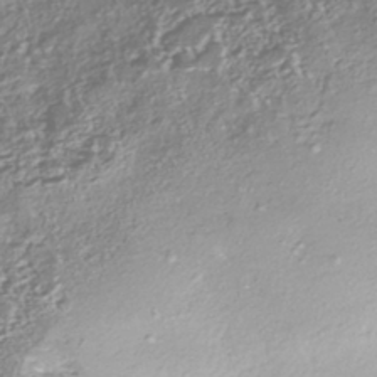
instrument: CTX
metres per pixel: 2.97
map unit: ANa
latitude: -42.4440
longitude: 107.9367
